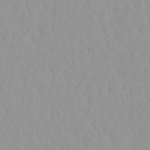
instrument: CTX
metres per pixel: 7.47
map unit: HNhu
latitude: -4.8030
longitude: 14.4251
